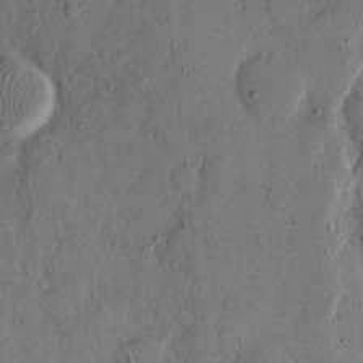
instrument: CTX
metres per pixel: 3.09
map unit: eHh
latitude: 13.6883
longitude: -68.0633
